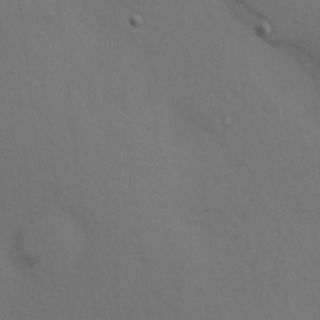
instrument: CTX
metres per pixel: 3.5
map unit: Ave
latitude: 14.4979
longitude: -105.5560
